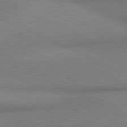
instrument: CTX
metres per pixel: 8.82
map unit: lApd
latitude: 81.0647
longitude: 164.7463
